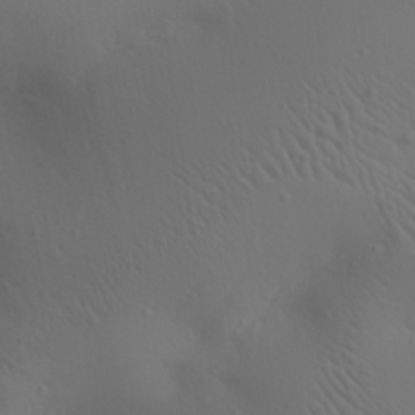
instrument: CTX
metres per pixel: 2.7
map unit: Aa
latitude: 23.0836
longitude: -138.1578
